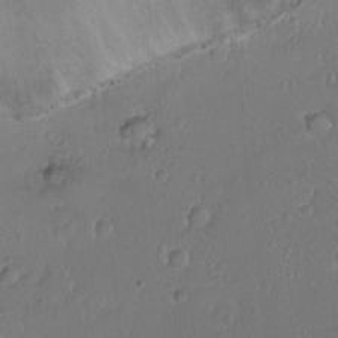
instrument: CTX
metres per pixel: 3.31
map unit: Nhu
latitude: -11.3321
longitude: -37.5749
